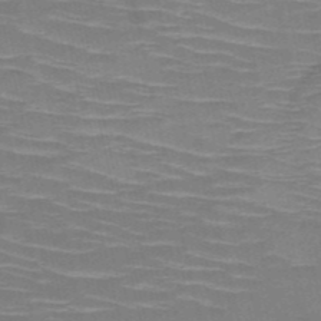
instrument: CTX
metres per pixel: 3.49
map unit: HNb
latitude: -50.5196
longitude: -45.3670
